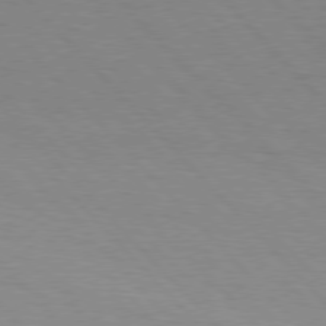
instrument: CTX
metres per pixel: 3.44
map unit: Hpe
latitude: 76.6112
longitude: -154.5357
